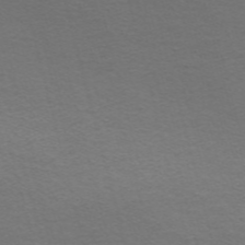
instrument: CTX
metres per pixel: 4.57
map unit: Nve
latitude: -58.1038
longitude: 54.3306
